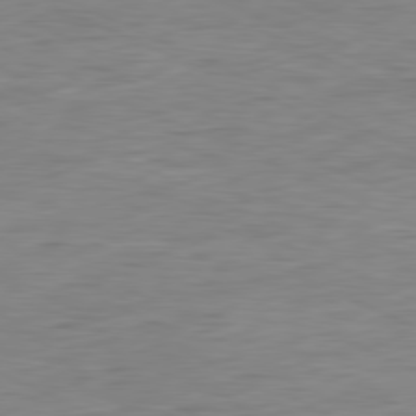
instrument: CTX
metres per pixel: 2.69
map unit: Ap
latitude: -81.0487
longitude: -81.8394
